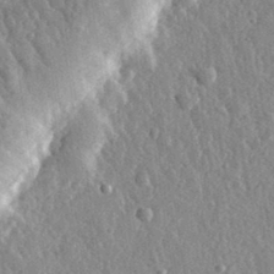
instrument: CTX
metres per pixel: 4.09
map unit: eHh
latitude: 32.6302
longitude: -79.8584
